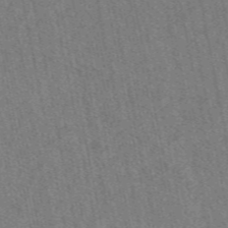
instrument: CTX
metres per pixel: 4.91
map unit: eAb
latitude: 49.1403
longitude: 116.8596
